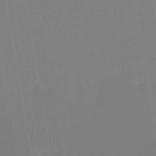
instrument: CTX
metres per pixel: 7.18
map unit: lHb
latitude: -45.0109
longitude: 55.6533
